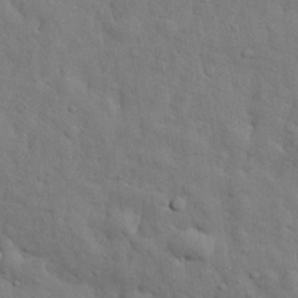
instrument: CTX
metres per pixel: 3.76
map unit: eHh
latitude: 29.1970
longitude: -75.8583
